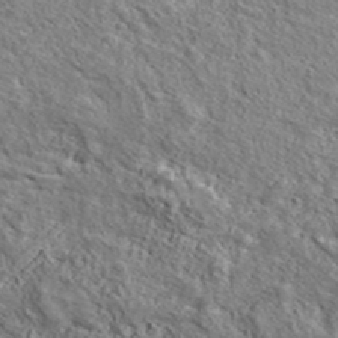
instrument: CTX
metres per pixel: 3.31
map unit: ANa
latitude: 42.8947
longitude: -88.8947
